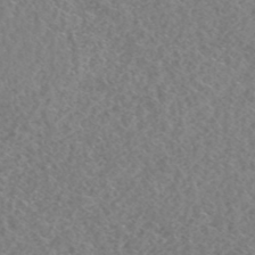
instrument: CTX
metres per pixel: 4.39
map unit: HNhu
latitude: -48.7275
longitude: 29.6911
